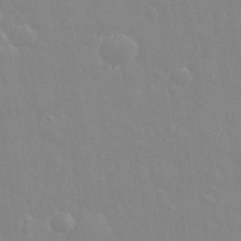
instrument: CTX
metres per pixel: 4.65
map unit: eHh
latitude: 32.6302
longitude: -60.0633
